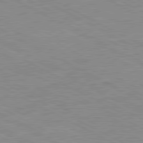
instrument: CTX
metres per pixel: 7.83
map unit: Ap
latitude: -81.9556
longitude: -73.0270
